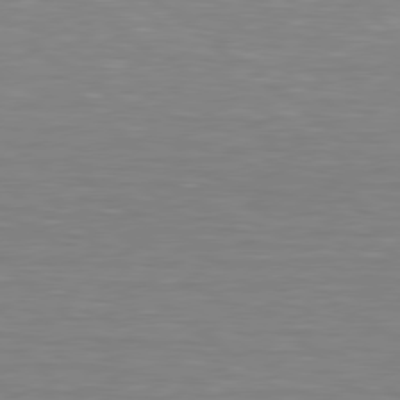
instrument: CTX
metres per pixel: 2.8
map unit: lApd
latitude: 79.0648
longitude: -89.1781
